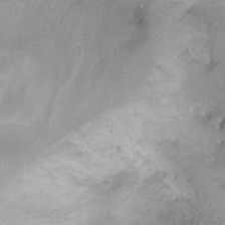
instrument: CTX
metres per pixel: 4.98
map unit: Ht
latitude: -9.7666
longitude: -28.2144
